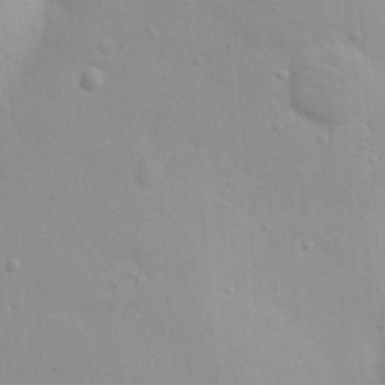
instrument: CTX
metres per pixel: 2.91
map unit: eHh
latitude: 20.9703
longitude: -64.5357
